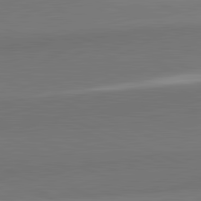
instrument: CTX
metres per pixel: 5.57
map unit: lApd
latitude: 82.1388
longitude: 151.1998
